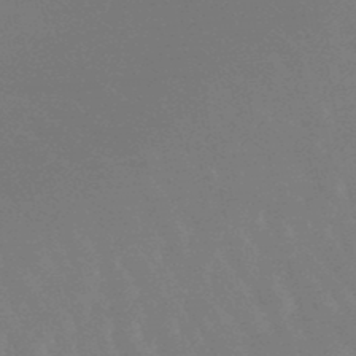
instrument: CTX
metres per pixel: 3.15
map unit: lHb
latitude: -48.8408
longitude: 66.5007
